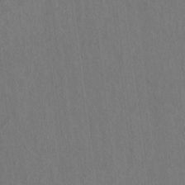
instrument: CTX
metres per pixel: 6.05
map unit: Htu
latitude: 3.9339
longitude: 150.2362
